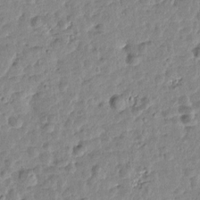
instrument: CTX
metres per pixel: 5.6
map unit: Htu
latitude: 1.1214
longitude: -179.8206
